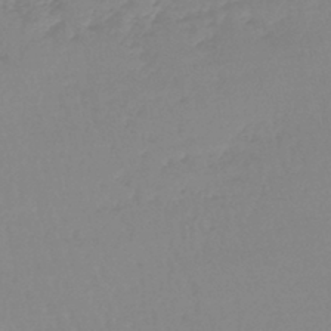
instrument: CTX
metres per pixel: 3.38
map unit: lHb
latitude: -44.4629
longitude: 62.5762
